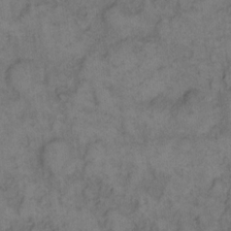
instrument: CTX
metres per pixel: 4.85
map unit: eHh
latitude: 12.4790
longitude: -63.5749
